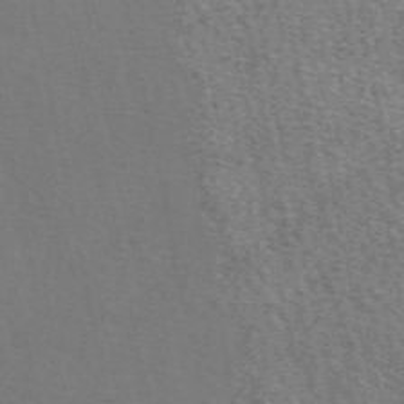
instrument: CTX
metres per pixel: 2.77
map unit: eAb
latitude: 51.0269
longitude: 113.2754
